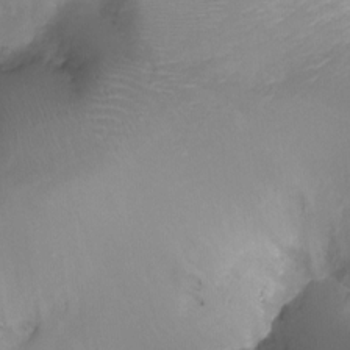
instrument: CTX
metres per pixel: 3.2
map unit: Ht
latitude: -18.5196
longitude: -44.3089
